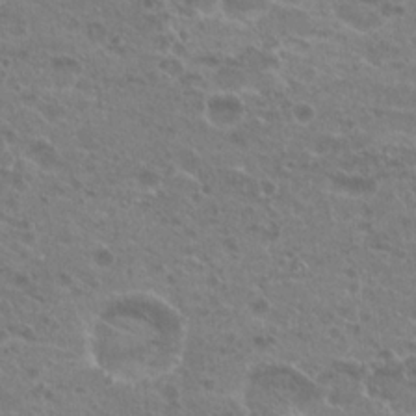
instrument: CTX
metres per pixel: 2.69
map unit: Hto
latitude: 20.5168
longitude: -40.5545
